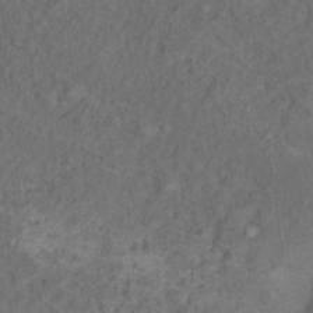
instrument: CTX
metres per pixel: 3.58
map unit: Nhu
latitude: 10.2901
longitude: -25.9150
